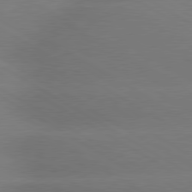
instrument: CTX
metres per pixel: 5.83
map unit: lApd
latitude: 80.0633
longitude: -149.8961
